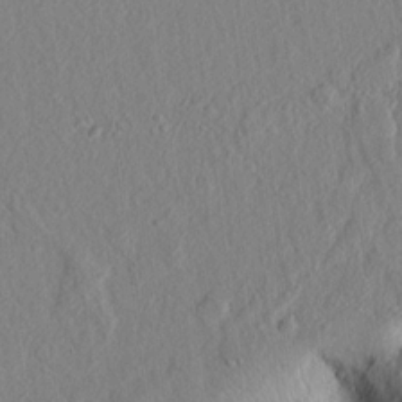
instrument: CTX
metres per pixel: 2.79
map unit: lAvf
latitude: 7.8772
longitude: 167.0108
